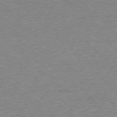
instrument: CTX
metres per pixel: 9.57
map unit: Ap
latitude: -76.9542
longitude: -93.7260
